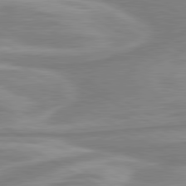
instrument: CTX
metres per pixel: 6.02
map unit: lApd
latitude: 80.5168
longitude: -173.1214
